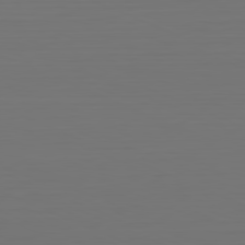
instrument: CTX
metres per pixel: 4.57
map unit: Hpe
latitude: -81.7289
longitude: 7.2565
